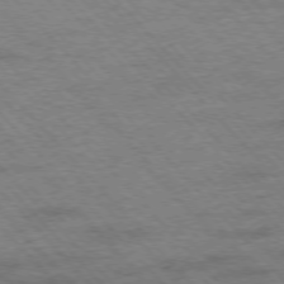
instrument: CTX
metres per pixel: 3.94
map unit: Hpe
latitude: -76.5574
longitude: -13.9339
